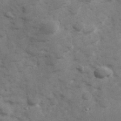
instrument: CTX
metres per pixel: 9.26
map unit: Hve
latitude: 32.7624
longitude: 151.0675
